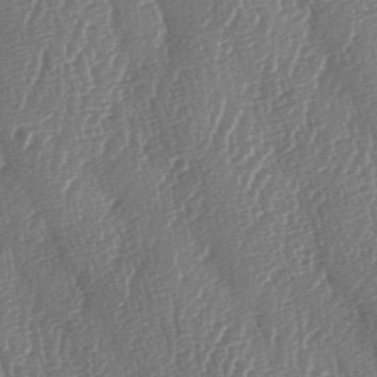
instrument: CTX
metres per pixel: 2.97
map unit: lAa
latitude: -6.7652
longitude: -129.6694
